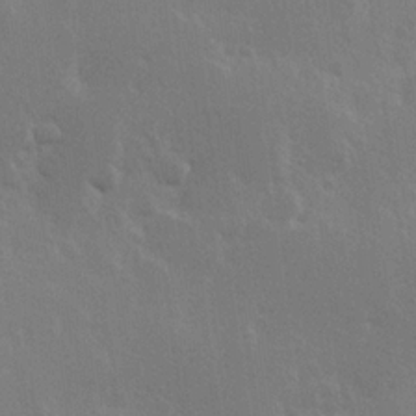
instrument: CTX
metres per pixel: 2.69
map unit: Hve
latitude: 23.6127
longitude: 145.8422
